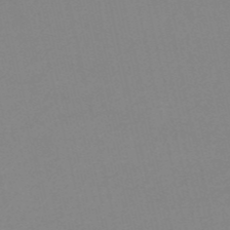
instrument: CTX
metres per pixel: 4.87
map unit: HNb
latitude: -53.8800
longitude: -50.0633
